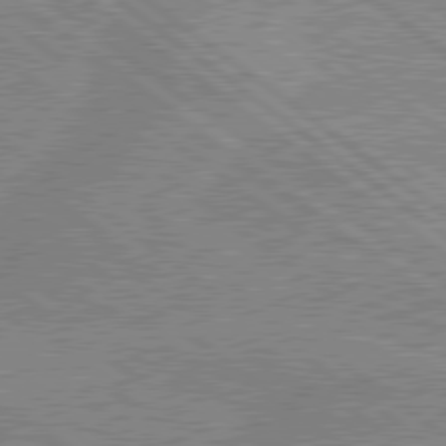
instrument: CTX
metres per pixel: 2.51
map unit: lApd
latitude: 79.3293
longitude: -156.3467
